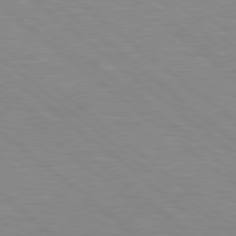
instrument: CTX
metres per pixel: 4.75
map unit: Hpe
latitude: 78.4223
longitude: -151.2537
